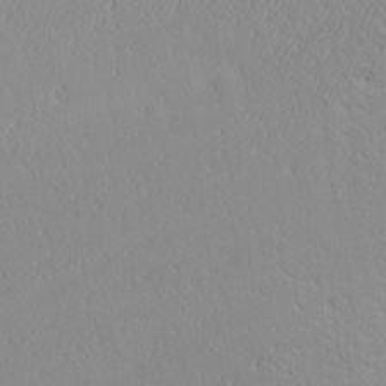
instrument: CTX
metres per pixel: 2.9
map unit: Ave
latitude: 20.7435
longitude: -137.5371
